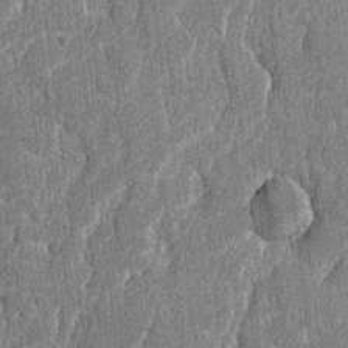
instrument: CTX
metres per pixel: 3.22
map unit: lAvf
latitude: -8.0661
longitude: -114.4034
